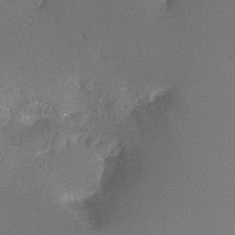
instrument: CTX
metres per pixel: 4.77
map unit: Ht
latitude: -13.2754
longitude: -51.1781
